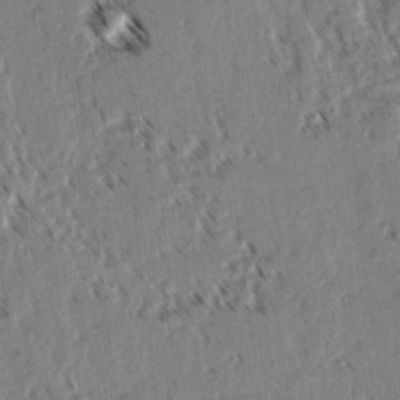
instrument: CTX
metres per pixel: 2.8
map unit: lAvf
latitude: 3.1214
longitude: -105.6694
